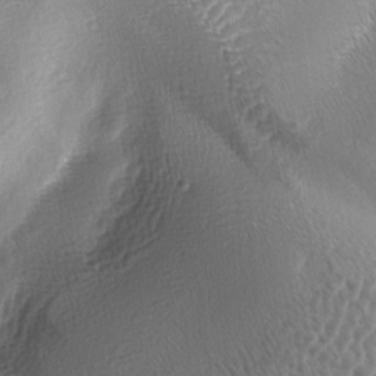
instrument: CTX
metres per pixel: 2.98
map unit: lAa
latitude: -5.0864
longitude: -128.9325
